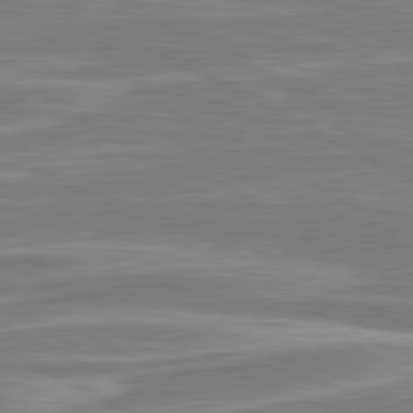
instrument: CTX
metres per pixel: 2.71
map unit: lApd
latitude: 80.7813
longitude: -173.8016
